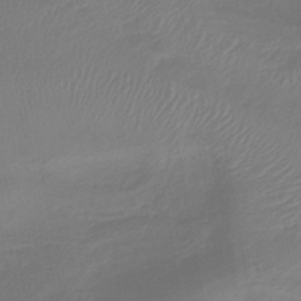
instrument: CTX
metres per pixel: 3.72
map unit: lHb
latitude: -41.3132
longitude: 77.6344
